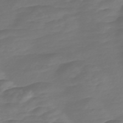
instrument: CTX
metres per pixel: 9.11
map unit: Nve
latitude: -58.6140
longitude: 57.7288
